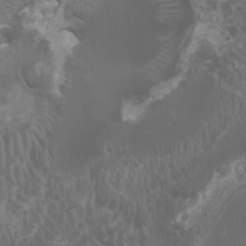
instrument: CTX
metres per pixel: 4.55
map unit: HNhu
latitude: 1.7071
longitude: 1.2376
